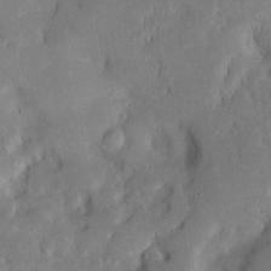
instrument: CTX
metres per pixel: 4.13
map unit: Htu
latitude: -6.2172
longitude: 145.1242
